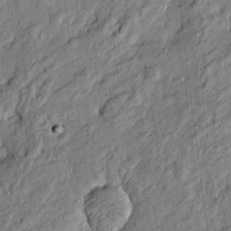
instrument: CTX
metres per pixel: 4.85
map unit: Htu
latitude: -6.5951
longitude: 177.4643
